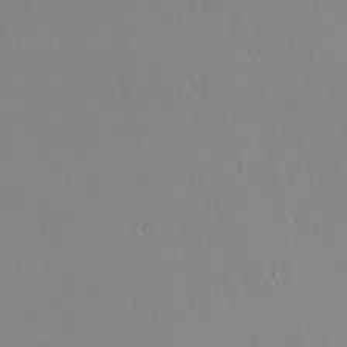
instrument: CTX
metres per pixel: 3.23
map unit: Aa
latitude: 24.4978
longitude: -136.7247
